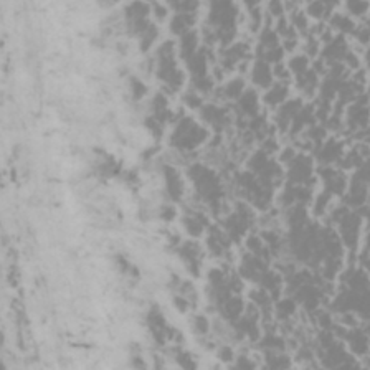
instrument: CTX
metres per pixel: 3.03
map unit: Htu
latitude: -5.6344
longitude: -74.2523
